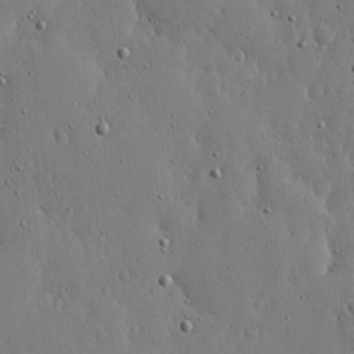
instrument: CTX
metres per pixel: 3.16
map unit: lHvf
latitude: 18.7435
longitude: -114.4601
